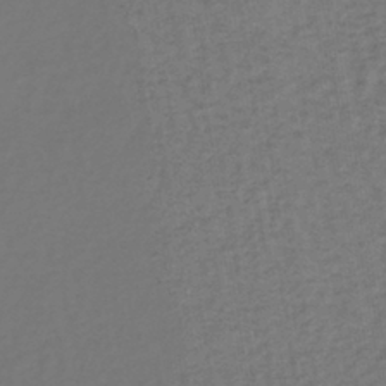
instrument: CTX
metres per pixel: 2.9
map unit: lHb
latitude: -38.9353
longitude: 63.2565
